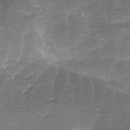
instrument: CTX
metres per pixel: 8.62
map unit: Ave
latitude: -8.1228
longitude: -123.1403
